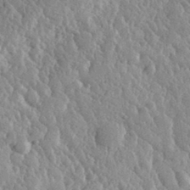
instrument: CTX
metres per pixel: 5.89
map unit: eHh
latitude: 32.7813
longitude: -79.6883
